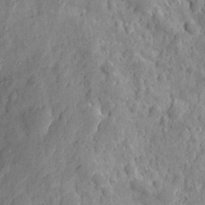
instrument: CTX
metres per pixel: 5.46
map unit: eHh
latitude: 7.8583
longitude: -74.9514
